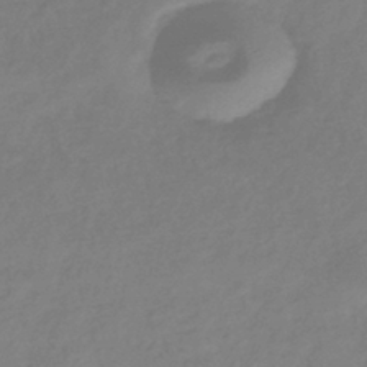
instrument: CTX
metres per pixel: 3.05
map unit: eHb
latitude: -37.6910
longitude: 78.7652
